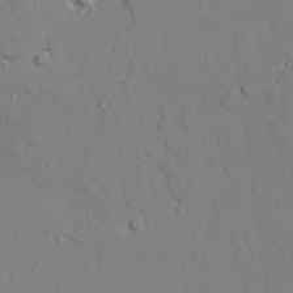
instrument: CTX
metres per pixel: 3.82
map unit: lAvf
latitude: 26.9514
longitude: -109.0836
